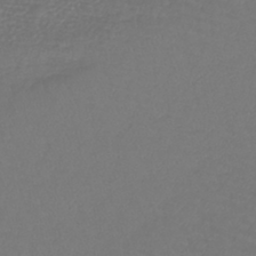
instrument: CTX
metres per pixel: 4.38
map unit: lHb
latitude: -42.3873
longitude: 71.9745
